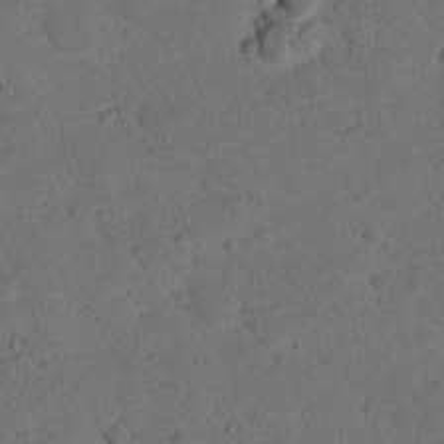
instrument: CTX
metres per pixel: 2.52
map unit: lHvf
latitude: 13.9339
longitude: 178.5762
